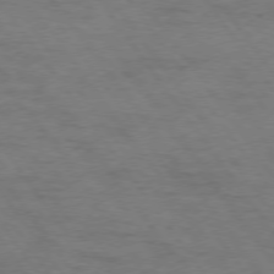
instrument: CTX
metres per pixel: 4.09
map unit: Hpe
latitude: 74.4790
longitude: -152.2334
